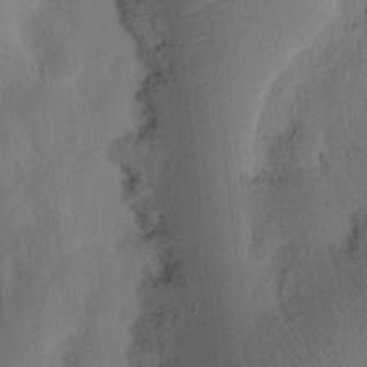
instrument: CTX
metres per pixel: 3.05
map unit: Ht
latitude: 10.1011
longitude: -74.8380
